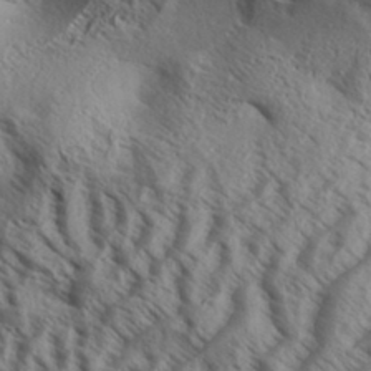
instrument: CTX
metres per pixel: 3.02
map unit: Aa
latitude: 33.2537
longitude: -138.1200
